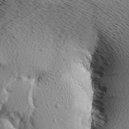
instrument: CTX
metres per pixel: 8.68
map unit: Aa
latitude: 7.1592
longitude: -137.7639
